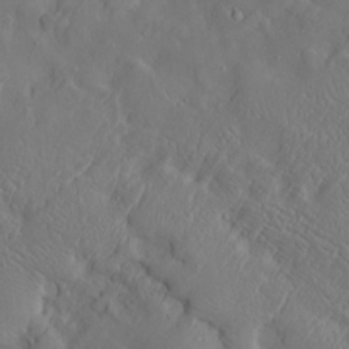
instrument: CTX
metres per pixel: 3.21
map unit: Htu
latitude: -6.8597
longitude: 160.3495
